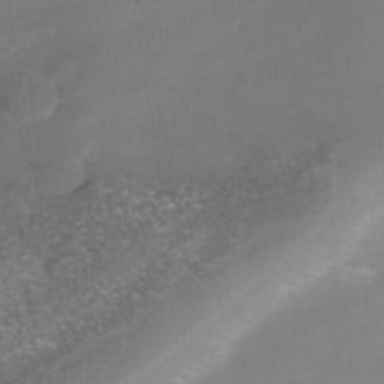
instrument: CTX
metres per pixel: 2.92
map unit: Nhe
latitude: -38.1228
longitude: -113.0080
